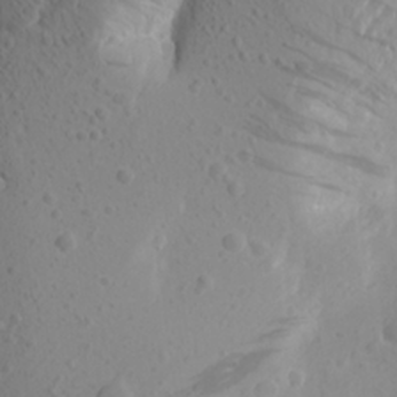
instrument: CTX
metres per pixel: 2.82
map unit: Aa
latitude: 23.8583
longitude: -145.1025
